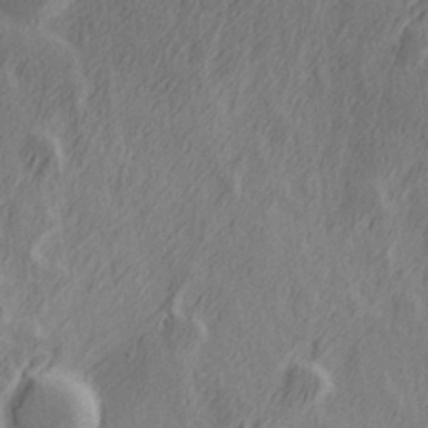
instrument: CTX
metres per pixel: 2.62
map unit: Hve
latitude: 26.1011
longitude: 146.1417
